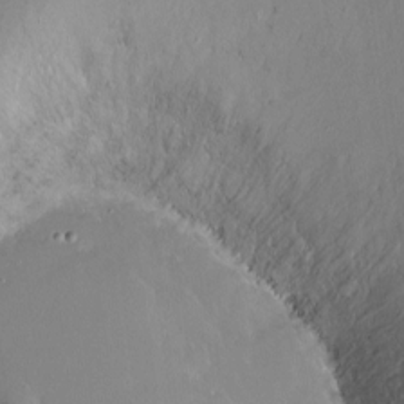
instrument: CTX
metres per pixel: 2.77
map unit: Ht
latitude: -15.1054
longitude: -40.9702
